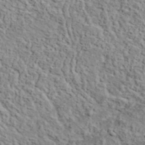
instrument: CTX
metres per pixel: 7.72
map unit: lHvf
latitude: 37.6883
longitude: -90.1011
